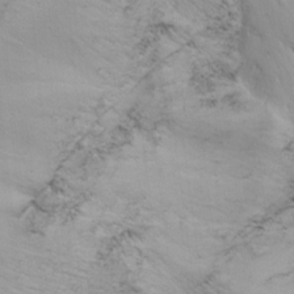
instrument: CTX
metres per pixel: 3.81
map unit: Nhu
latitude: -6.9919
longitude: -65.7450
